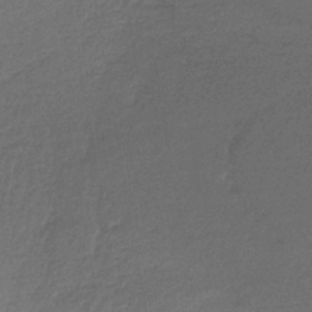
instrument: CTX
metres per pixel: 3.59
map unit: HNb
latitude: -35.3321
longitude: 59.7288
